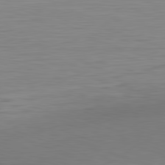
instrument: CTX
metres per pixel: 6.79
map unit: Hpe
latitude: -82.2550
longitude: 10.0472
